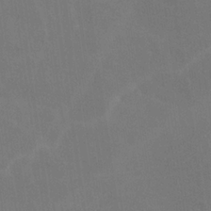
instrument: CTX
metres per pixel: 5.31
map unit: lHvf
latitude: -9.6155
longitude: -102.2900
